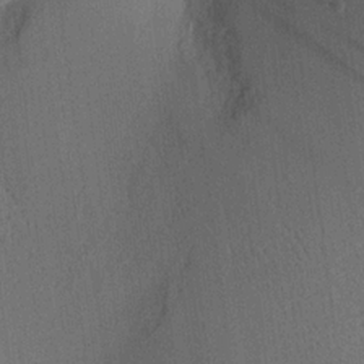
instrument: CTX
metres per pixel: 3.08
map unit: Aa
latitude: 21.3104
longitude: -140.8946
